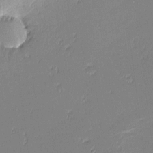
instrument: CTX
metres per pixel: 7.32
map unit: eHh
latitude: -3.1809
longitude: -82.0444
